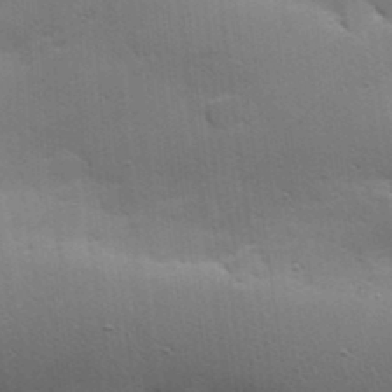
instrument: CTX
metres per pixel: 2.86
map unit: Hve
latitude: 23.8394
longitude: -96.0822
